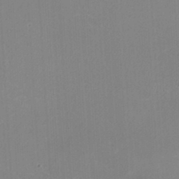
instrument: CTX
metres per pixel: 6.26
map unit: HNhu
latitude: -1.8045
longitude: -1.7071
